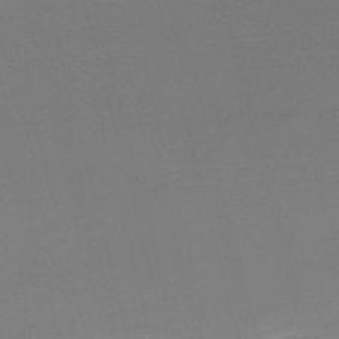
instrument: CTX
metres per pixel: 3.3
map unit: lHb
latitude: -47.9745
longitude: 68.1794
